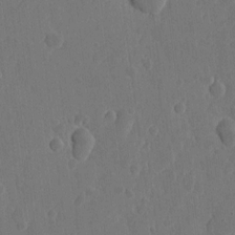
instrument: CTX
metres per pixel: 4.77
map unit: eHh
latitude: 6.8758
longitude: -72.9892
